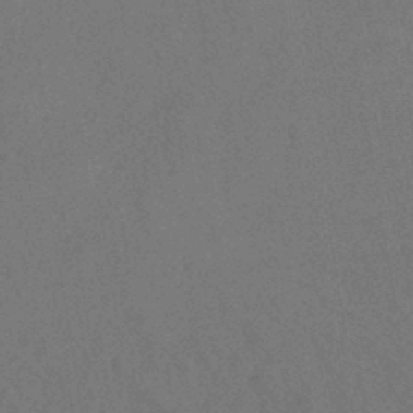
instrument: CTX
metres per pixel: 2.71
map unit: HNhu
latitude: -40.0094
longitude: 98.3495
